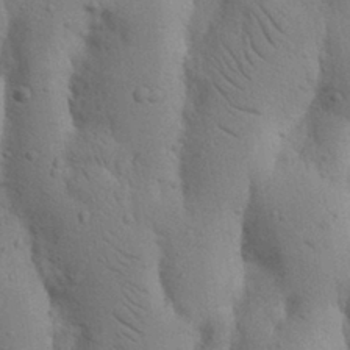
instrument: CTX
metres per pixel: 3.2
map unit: Nhu
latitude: 17.3293
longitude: -75.8017
